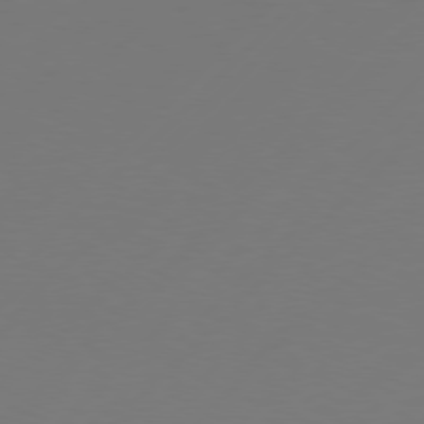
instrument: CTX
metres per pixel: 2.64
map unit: Hpe
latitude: 76.6679
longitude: -127.2537
